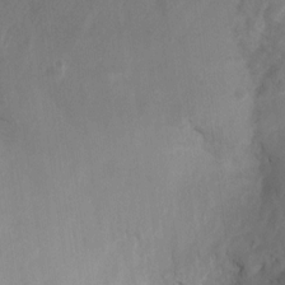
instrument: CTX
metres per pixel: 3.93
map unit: Ht
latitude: 5.4993
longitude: -30.3657
